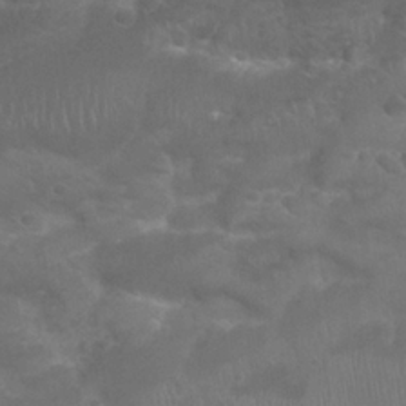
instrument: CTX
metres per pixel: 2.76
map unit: Nhu
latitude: 24.8946
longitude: -52.6680
